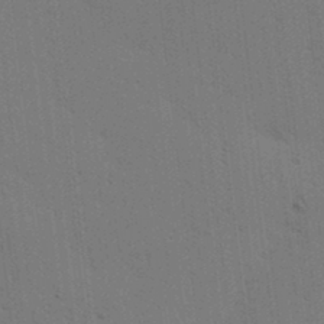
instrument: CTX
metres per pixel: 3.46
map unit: lAa
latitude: 12.1200
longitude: -108.5923
